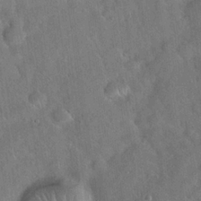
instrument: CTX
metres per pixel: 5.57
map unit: Hto
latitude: 19.5938
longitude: -53.0459
